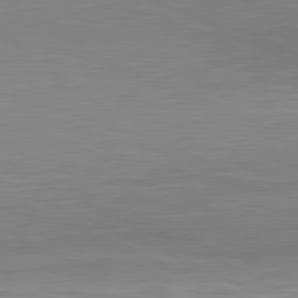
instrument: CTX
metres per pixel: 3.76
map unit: lApd
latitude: 81.4237
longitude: -170.1389
